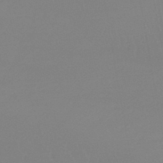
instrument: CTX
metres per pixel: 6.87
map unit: lHb
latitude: -44.3873
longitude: 64.1417
